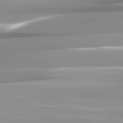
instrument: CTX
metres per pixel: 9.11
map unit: lApd
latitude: 82.1011
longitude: -139.3293
